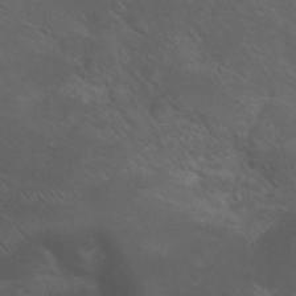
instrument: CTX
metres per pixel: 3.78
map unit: Nhu
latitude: 24.3467
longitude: -52.6680
